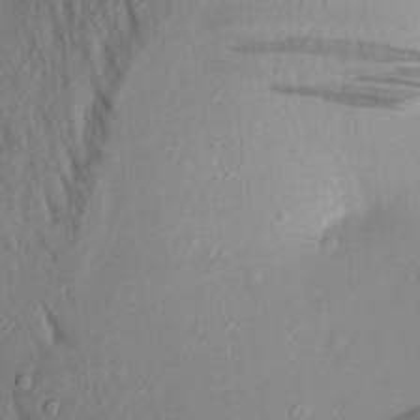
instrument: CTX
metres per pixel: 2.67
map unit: Aa
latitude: 18.7057
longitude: -148.6302
